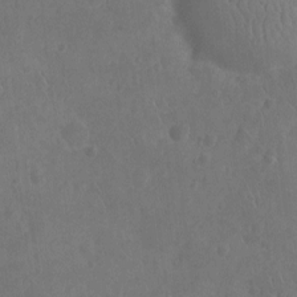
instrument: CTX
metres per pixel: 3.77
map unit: Nhu
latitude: -10.5007
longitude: -21.4238
